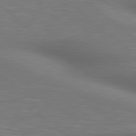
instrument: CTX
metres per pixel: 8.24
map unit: lApd
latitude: 80.3845
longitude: 119.5777
